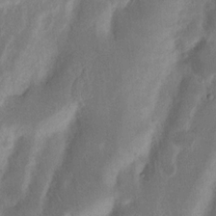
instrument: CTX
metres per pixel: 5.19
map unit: Nhu
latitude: 15.6316
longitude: -74.1956
